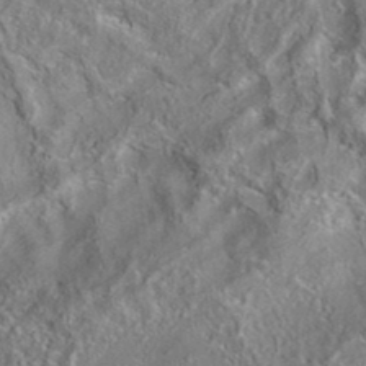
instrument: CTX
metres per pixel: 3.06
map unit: eAb
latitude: 35.6127
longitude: 111.9367
